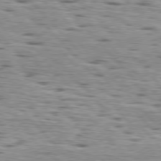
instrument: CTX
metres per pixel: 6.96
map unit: lApd
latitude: 77.0836
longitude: -58.4412
